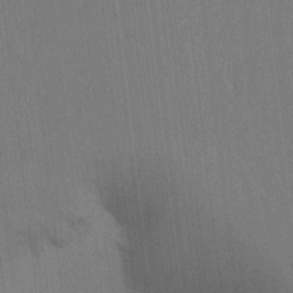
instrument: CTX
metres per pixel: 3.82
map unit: lAvf
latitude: 8.5546
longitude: 164.6330
